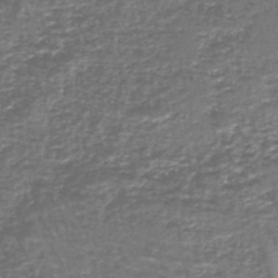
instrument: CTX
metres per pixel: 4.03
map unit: lHb
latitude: -43.7855
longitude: 53.6532
